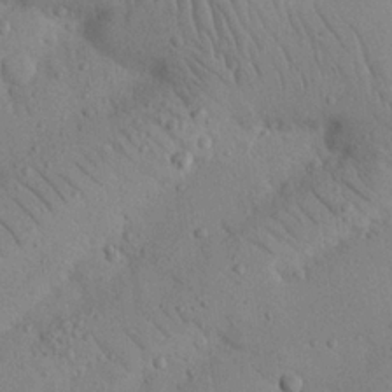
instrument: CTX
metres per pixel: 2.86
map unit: Nhu
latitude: 23.1970
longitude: -74.3278
